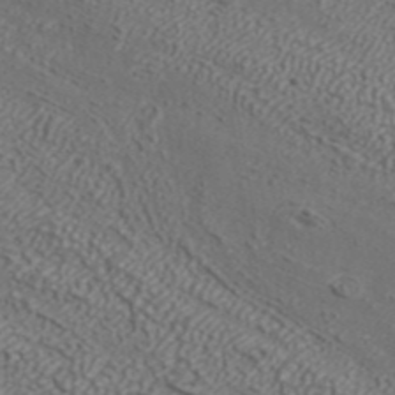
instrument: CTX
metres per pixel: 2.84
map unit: ANa
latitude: 43.0836
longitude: 35.3888
